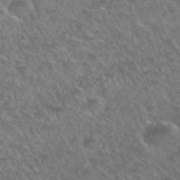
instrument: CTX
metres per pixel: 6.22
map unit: Hto
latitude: 32.5546
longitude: -49.8772
